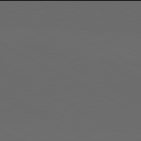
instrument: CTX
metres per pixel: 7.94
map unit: lApd
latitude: 81.9906
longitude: 130.8975
